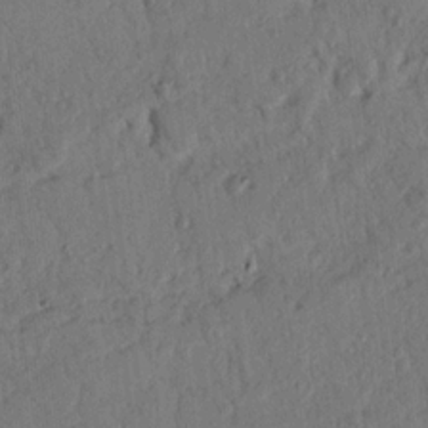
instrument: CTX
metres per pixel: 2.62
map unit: Nhu
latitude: 18.0822
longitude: -78.1956
